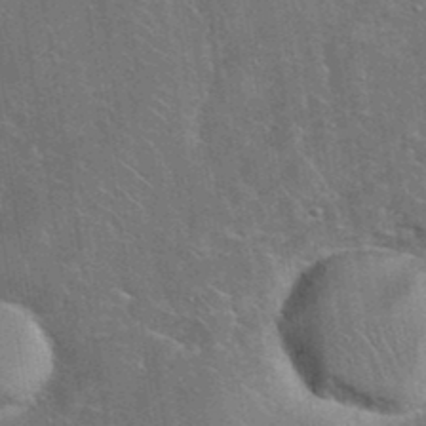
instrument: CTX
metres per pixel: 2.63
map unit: eHh
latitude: 38.3467
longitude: -64.5735
